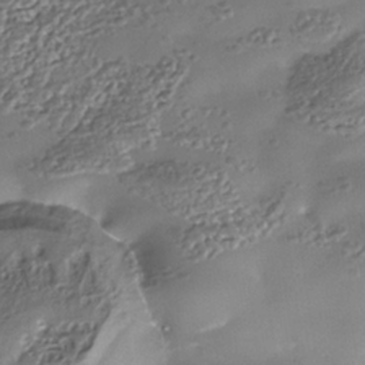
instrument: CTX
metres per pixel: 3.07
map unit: Nhe
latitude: -36.1794
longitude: -92.0255
